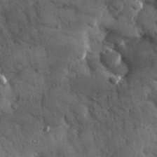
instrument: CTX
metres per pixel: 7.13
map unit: eHh
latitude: 30.4223
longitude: -79.9717
